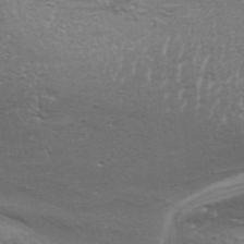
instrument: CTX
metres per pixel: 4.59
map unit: Aa
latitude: 33.8583
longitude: -136.0822
